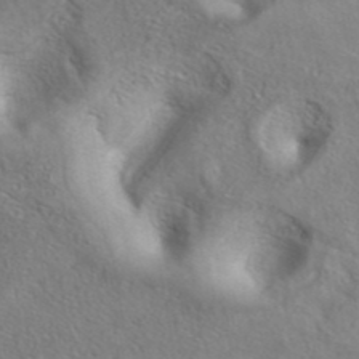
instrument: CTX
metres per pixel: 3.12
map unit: eAb
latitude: 41.1025
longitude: 104.9352
